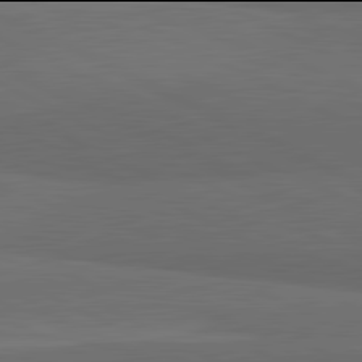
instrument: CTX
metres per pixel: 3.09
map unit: lApd
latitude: 81.9906
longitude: 159.0675
